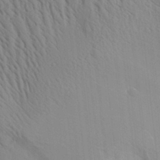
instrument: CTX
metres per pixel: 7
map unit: Aa
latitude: 31.0270
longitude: -140.6112
